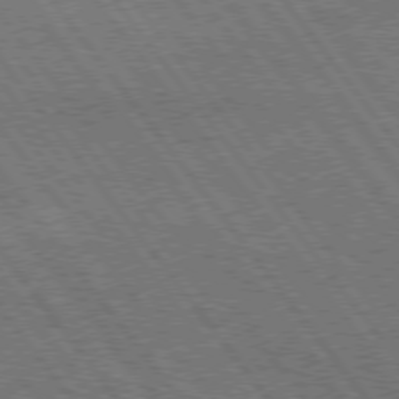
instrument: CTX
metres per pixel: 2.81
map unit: Hpe
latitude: 74.9325
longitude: -149.6883
